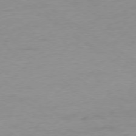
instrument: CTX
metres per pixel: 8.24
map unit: Ap
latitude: -78.8030
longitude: -58.7813
